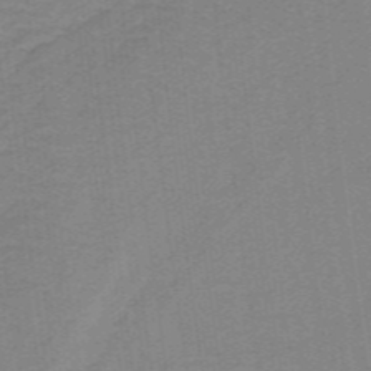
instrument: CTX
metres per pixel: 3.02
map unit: lHb
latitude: -40.6329
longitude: 54.3495
